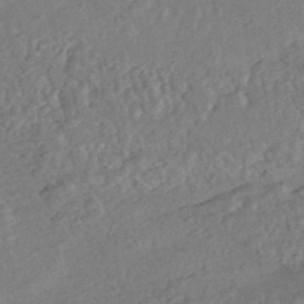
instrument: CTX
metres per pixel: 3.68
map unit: HNhu
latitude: -45.1620
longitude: 100.2739
